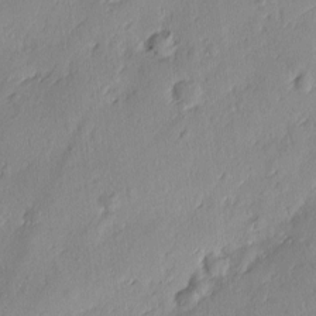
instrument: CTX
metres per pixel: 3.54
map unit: Ave
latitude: -10.5574
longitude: -121.5938
